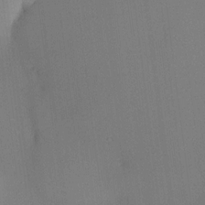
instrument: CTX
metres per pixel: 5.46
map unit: HNhu
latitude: 13.7261
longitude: 13.8045
